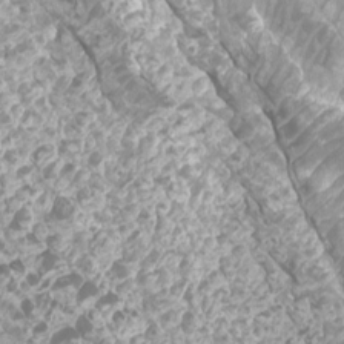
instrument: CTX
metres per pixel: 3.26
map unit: Htu
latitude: 3.4426
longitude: -21.4238
